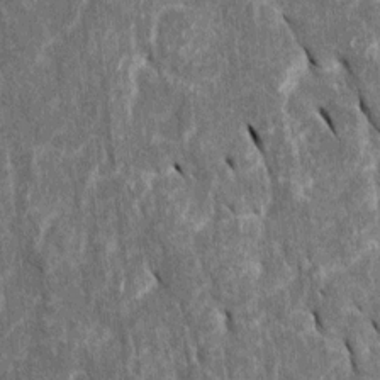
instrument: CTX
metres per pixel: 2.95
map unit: Htu
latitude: -0.1984
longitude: 149.0298
